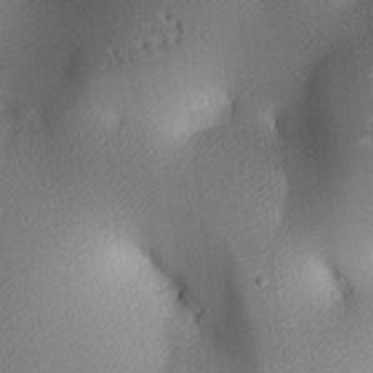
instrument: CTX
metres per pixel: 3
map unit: lAa
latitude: 3.5560
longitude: -116.5357
